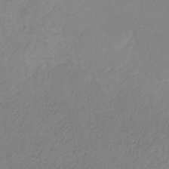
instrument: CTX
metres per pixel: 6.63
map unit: HNb
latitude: -31.8800
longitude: 59.4832
